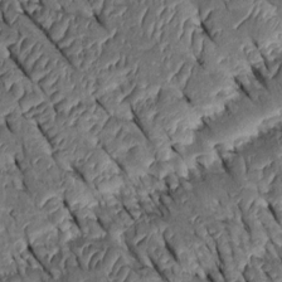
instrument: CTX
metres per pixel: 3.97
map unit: Htu
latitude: 0.1200
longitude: 148.5007
